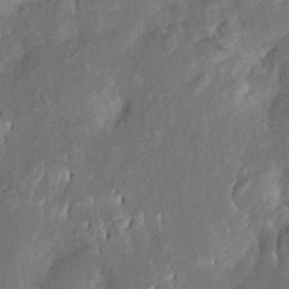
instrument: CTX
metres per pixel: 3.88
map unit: Aa
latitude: 22.4601
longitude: -150.5356
